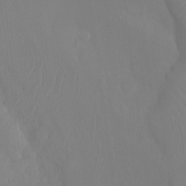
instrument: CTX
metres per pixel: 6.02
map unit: Ht
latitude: -15.0109
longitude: -54.6301
